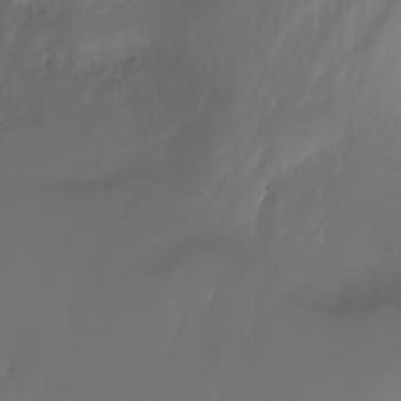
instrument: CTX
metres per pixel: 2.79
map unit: Htu
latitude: -6.6140
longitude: -67.3481
